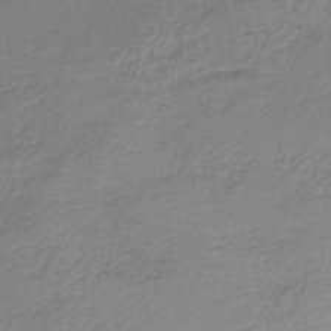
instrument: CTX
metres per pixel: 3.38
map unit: HNb
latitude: -34.7274
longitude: 52.0850
